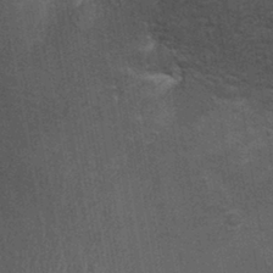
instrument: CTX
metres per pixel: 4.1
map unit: Ht
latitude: -1.0487
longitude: -15.7450
